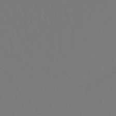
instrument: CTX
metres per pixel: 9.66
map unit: lHb
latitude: -47.6533
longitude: 64.7274
